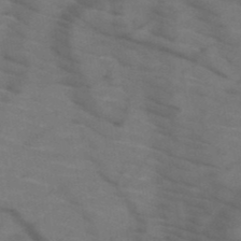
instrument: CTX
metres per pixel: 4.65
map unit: HNb
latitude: -50.6518
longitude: -44.9513
